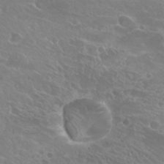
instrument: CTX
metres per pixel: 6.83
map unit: Hto
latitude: 25.3859
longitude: -39.3482
